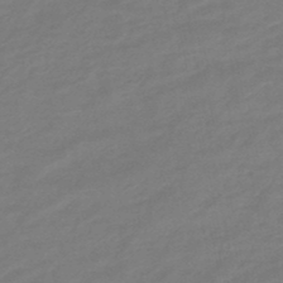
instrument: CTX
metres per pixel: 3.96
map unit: eHb
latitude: -47.0297
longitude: 88.7463
